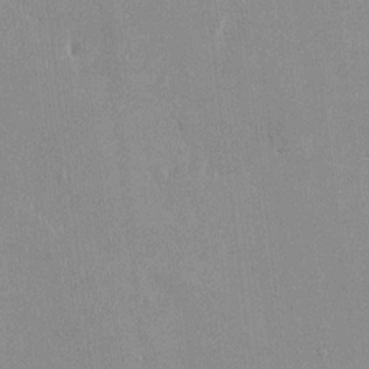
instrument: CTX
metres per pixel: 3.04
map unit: HNhu
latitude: 0.7246
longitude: -5.2348
